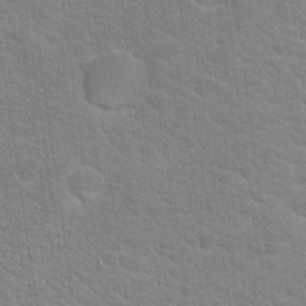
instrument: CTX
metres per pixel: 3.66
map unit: Hto
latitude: 18.8191
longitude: -37.5749
